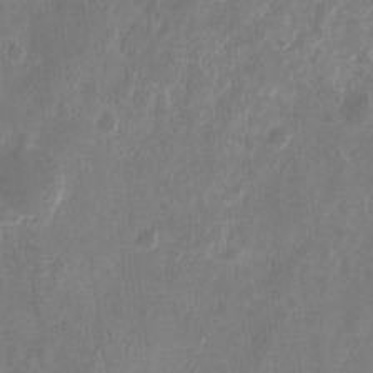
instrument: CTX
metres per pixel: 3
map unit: eHh
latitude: 10.4790
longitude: -72.5168
